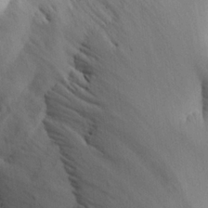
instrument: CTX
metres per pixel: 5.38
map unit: Aa
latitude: 25.1781
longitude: -132.1767
